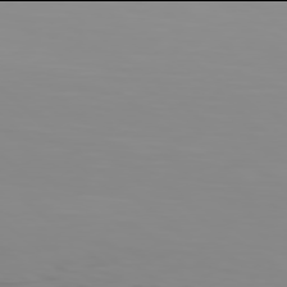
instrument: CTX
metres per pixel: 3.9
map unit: Hpe
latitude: 77.9906
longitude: -137.8773
